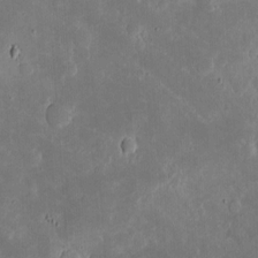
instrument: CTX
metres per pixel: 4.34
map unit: eHh
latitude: 5.2915
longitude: -70.4034
